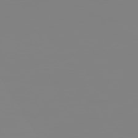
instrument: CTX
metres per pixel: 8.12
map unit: Hpe
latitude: 74.7813
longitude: -127.5182
